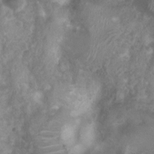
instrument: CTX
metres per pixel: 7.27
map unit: Nhu
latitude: 3.0458
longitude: -24.8002
